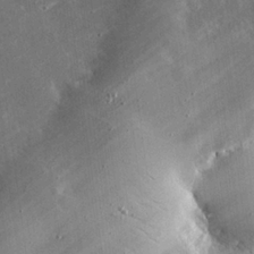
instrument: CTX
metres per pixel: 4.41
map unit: eHh
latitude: 24.2711
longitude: -90.5924
